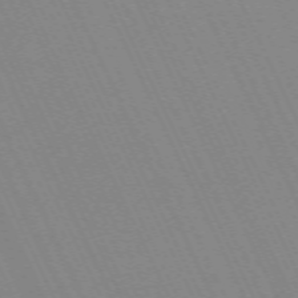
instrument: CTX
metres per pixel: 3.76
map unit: Hpe
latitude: -70.6519
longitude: 15.6911
